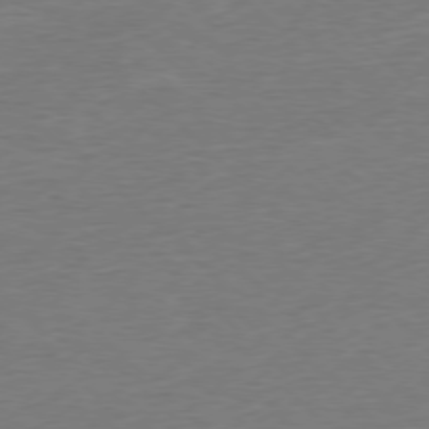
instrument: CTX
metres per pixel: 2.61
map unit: Ap
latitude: -77.5021
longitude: -88.4601
